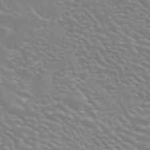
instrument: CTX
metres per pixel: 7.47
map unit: ANa
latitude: 44.6112
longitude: 27.4076
